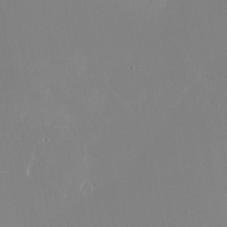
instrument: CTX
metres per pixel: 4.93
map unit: Nhu
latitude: -24.8597
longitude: -72.9514
